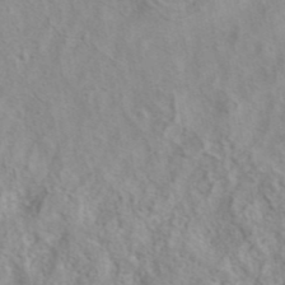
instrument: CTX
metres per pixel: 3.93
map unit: eAb
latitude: 40.7624
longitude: 105.3698
